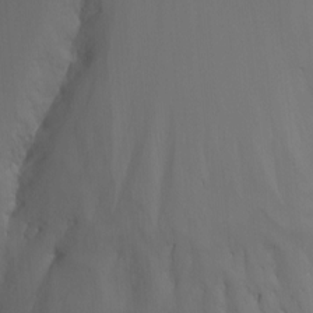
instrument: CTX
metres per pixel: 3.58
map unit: Nhu
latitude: -14.5385
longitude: -55.3482
